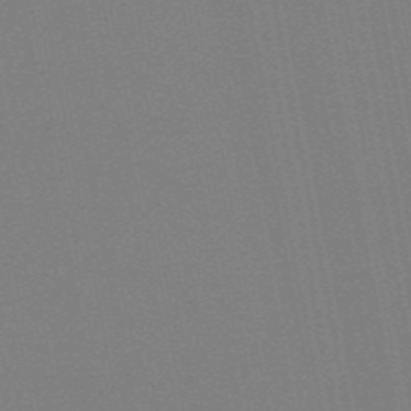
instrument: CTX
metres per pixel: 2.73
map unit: HNb
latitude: -54.7652
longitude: -39.3859
